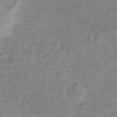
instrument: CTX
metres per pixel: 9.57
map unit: lHb
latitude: -42.4628
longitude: 81.7289
